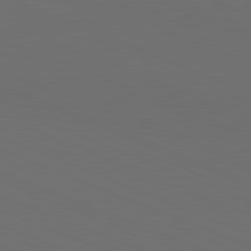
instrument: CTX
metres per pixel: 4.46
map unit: Hpe
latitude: -81.9556
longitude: 21.0297
